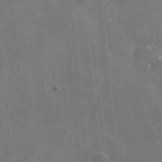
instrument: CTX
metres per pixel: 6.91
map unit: lHvf
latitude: 35.4048
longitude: -90.7813
